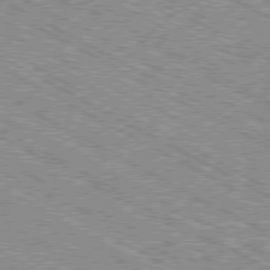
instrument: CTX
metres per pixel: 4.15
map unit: Ap
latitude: -80.3684
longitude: -52.7813
